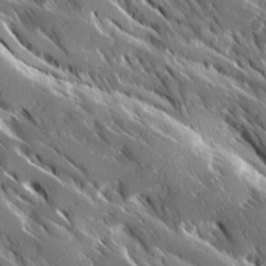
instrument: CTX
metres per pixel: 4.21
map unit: Ave
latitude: 17.1781
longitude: -130.2334
